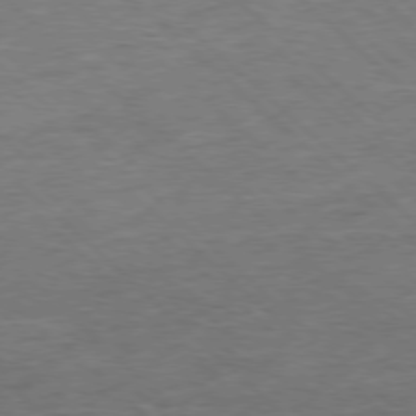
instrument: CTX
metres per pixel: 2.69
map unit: Hpe
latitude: -78.0850
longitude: 16.5763
